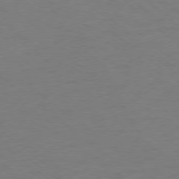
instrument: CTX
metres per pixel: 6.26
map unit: Ap
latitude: -78.4818
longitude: -68.7435
